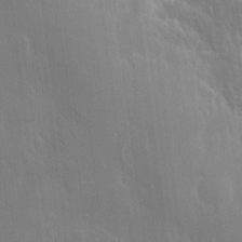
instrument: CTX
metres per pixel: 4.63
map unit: eHh
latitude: 13.0648
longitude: -70.4979
